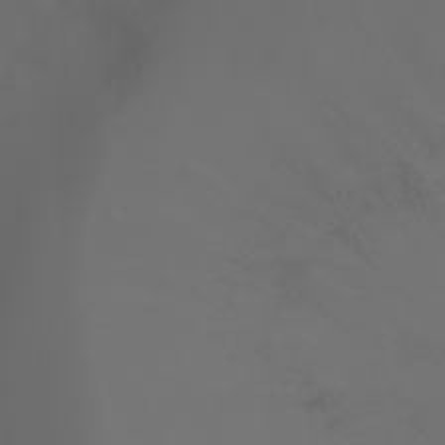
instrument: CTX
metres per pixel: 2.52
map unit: Ht
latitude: -3.7855
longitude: -61.2348
